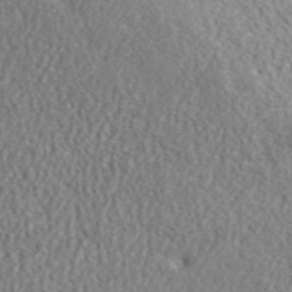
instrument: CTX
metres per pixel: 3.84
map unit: eHh
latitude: 42.6302
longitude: -89.8584
